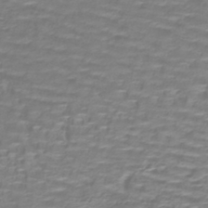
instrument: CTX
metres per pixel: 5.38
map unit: lHb
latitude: -40.4251
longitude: 58.3495
